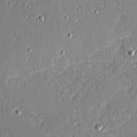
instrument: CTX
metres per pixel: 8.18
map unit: eHh
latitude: -3.1998
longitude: -82.8757
